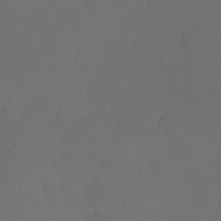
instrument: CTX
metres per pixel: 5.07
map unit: Ave
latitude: -10.4251
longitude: -122.8569
